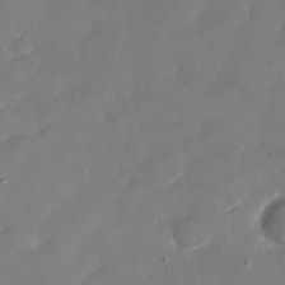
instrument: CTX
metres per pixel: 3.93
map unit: Nhu
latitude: -29.7856
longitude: -72.5735
